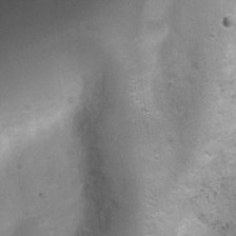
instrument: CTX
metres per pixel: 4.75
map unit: Ht
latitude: 4.7246
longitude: -21.6127
